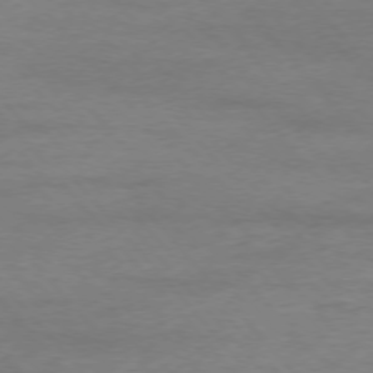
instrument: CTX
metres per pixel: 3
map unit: Ap
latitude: -76.8030
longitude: -84.0444
